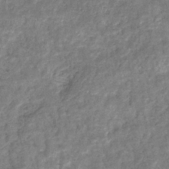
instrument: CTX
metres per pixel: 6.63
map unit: eHb
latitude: -34.4629
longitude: 77.3699
